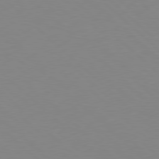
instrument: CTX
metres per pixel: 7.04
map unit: Hpe
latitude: 78.4223
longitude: -164.5735
